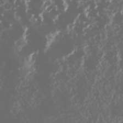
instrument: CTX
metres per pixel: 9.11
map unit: Nhe
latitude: -45.6344
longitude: 152.7085
